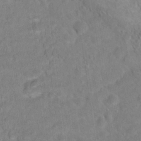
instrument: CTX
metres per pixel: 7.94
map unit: Hto
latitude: 18.2333
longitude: -38.6301
